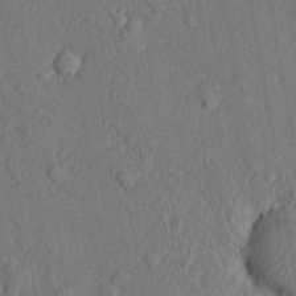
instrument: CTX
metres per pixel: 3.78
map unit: lHvf
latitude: 22.4412
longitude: 143.9556
